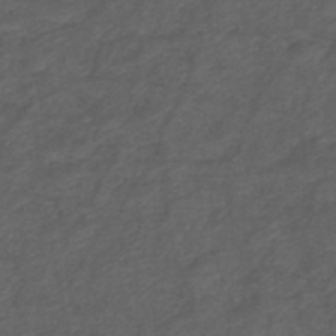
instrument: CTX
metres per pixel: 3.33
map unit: ANa
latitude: 39.3104
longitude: 23.2943
